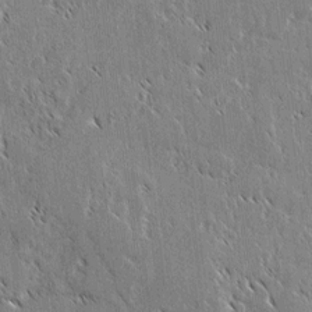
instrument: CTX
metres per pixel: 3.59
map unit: lAvf
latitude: 2.7624
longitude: -106.8758
